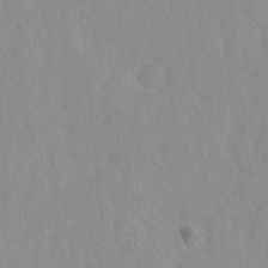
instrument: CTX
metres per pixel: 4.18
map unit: Ave
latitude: -1.0865
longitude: -113.0836
